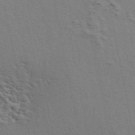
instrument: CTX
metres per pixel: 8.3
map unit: ANa
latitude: 49.4993
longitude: -75.8961
